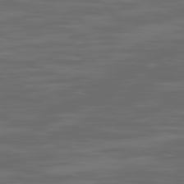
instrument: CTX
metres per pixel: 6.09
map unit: Ap
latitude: -79.8611
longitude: -93.9528
